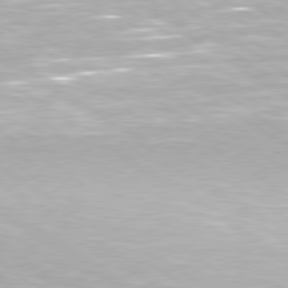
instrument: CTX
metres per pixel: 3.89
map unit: Hpe
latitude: 79.4238
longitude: -154.3278
